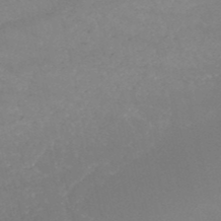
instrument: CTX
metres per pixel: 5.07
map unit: HNb
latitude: -51.4454
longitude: -41.6315
